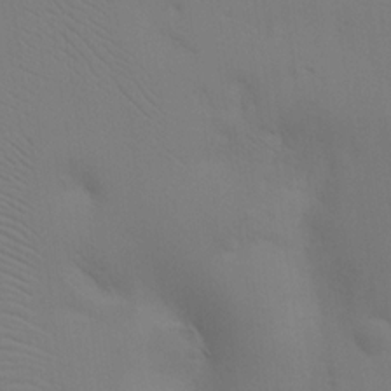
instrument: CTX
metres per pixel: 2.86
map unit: HNhu
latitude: 6.7246
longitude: -4.4601
